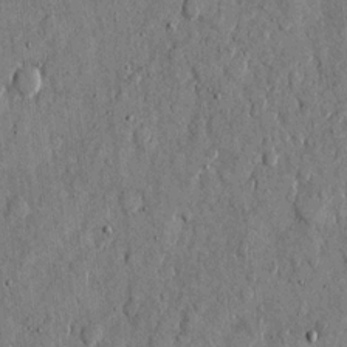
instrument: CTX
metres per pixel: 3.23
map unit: eHh
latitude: 11.8583
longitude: -69.3860
